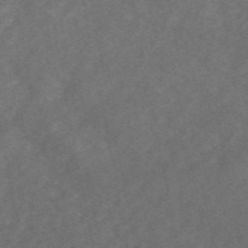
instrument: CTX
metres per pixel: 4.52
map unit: eAb
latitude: 48.9703
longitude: 118.6141
